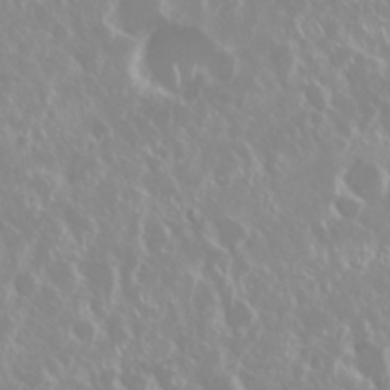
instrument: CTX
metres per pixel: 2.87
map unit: Nhu
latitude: 28.6868
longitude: -61.7827
